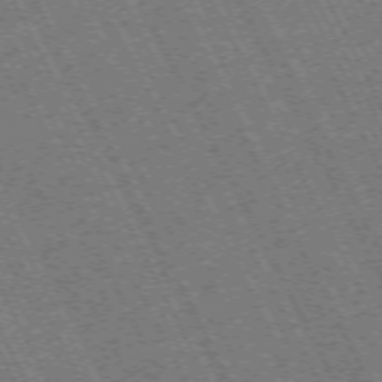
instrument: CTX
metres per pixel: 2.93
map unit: Hpe
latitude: -71.6911
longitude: 10.5007
